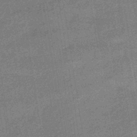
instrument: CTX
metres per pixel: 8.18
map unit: HNhu
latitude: -43.5399
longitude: 90.9542
